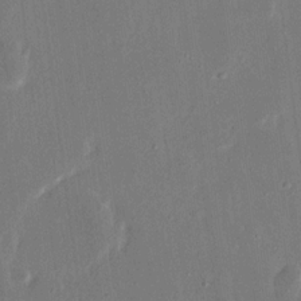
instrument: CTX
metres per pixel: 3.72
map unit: eHh
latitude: 15.5938
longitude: -70.3278
